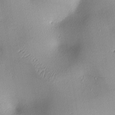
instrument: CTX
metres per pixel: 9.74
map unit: lAa
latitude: 2.6679
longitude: -116.4034
